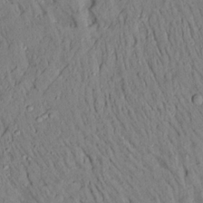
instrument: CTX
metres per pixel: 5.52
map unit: Aa
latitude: 17.3482
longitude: -148.5735
